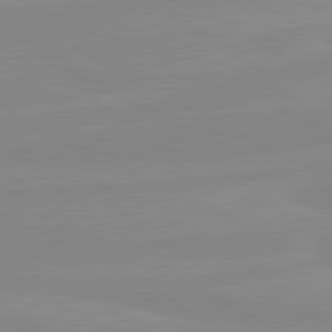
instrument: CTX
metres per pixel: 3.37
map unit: lApd
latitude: 80.6868
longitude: -176.9136
